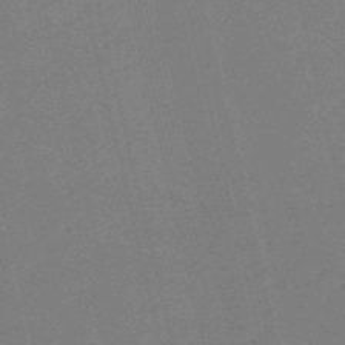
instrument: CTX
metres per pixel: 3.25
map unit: HNb
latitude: -54.6330
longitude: -39.8205
